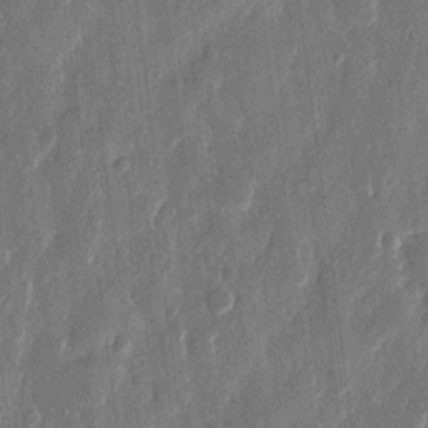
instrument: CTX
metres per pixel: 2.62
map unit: eHh
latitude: 12.4034
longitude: -71.0458
